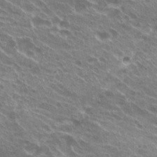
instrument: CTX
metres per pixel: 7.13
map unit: Hto
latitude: 23.6316
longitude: -38.6301
